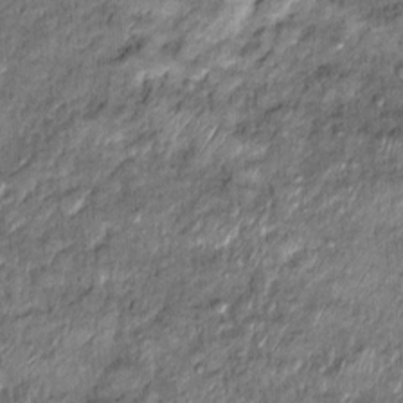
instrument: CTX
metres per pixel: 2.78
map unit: Ht
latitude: 11.4238
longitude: -37.8394
